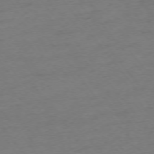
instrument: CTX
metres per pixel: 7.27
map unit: Ap
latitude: -75.4077
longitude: -72.7247
